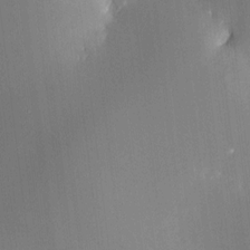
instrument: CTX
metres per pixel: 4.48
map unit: HNhu
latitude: 10.0633
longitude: 16.0283
